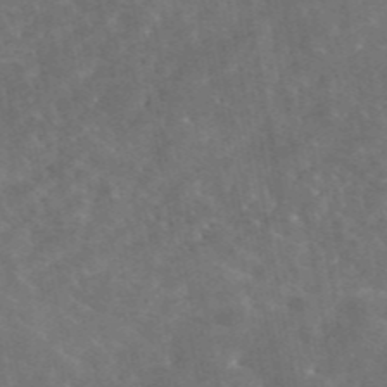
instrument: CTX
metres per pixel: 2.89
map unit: eAb
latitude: 45.1970
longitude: 123.5777
